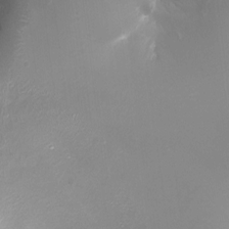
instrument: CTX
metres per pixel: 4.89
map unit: Ht
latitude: -16.5007
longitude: -43.4238
